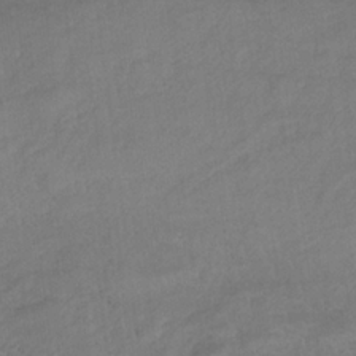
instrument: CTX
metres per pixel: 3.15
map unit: HNb
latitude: -33.2565
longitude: 64.3307
